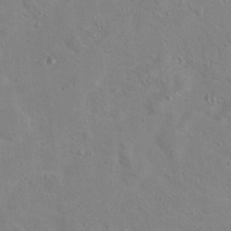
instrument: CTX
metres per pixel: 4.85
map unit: Hto
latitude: 17.3293
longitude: -39.2915
